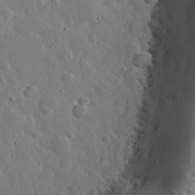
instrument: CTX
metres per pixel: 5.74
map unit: lHvf
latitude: 33.1592
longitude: -82.9135
